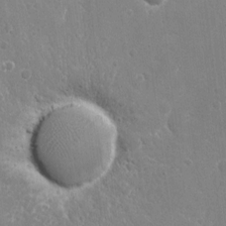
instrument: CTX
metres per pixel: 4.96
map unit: eHh
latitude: 10.1956
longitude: -70.4034
